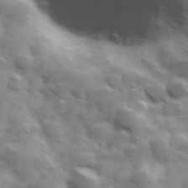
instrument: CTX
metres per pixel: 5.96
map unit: Hve
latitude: 31.4427
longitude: 150.3684
